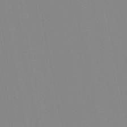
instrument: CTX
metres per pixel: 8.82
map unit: lHb
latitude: -48.5385
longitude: 69.8989
